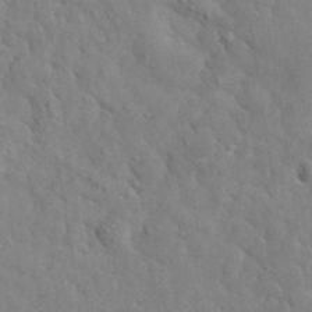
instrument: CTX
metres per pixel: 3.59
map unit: lHvf
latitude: 35.5371
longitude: -87.0647
